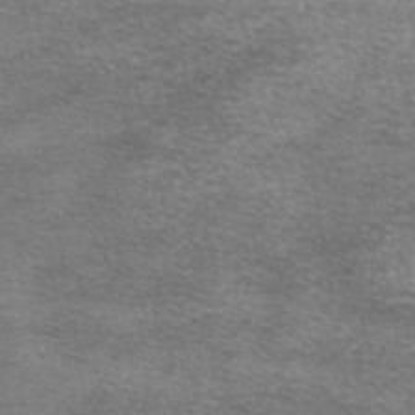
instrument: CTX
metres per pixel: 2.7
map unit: eAb
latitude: 45.3670
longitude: 102.7274
